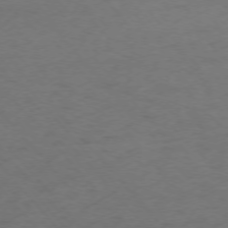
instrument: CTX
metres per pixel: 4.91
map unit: Ap
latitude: -75.4644
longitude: -65.8961
